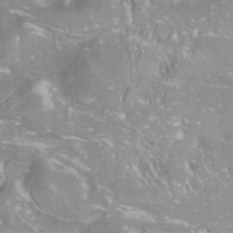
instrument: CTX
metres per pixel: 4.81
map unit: ANa
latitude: -38.1795
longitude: 97.2376
